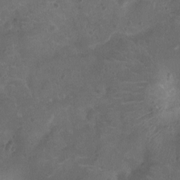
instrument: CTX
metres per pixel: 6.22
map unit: Nhu
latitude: -10.6141
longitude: -20.9892
